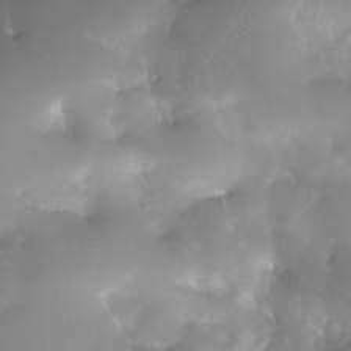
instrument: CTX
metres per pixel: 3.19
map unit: Nhu
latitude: -27.9745
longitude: -59.6694
